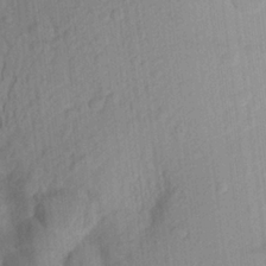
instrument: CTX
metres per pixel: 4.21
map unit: Aa
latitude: 21.7261
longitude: -148.6113
